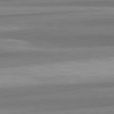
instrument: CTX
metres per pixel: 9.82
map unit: lApd
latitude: 82.4034
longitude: 179.9745
